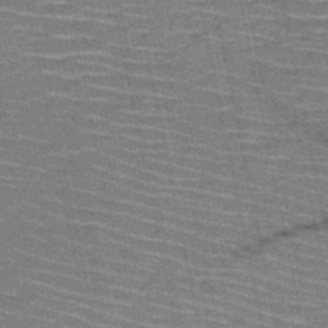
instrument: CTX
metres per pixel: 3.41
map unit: HNb
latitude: -51.1053
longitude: -44.5168
